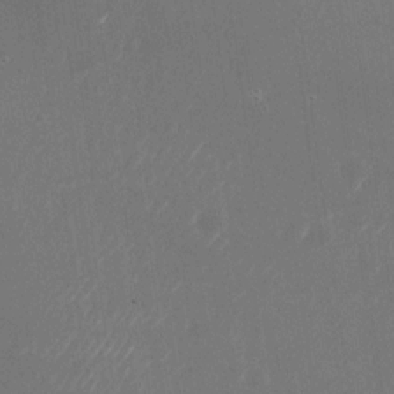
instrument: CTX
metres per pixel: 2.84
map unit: Nhu
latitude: -24.9731
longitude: -72.1011
